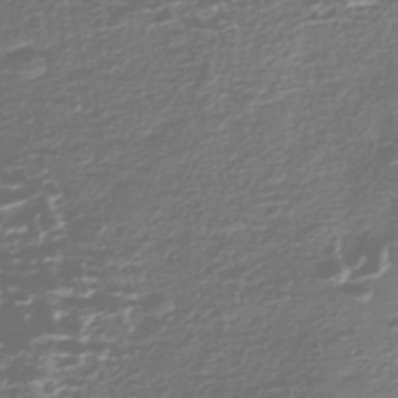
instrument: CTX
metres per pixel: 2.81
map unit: Nhe
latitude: -46.8219
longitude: -171.5938
